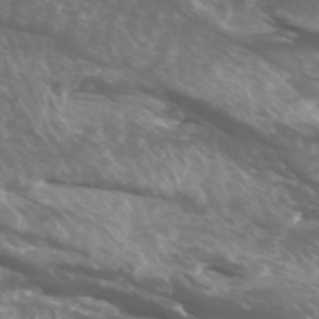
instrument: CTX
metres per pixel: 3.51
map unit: Htu
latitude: -5.5399
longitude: -75.4993
